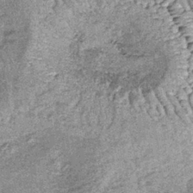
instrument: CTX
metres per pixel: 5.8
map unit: lHb
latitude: -37.0108
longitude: 66.7086
